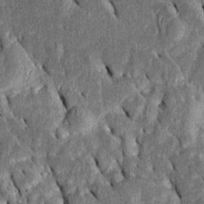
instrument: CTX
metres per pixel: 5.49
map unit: Htu
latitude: -1.1620
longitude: 150.1416
